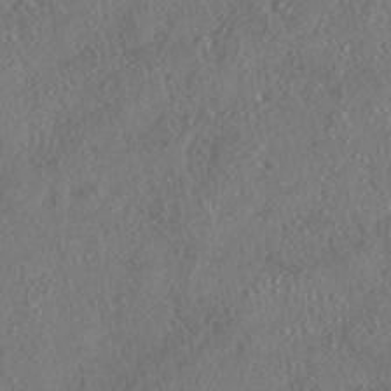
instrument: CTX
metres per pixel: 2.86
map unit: HNhu
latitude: -41.3321
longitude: 107.9556
